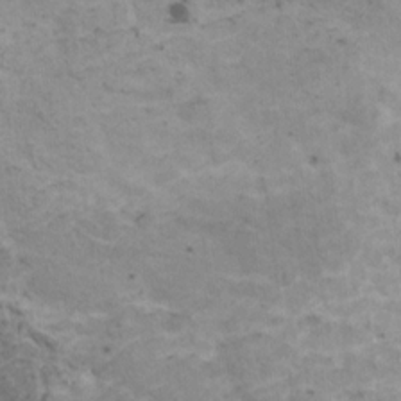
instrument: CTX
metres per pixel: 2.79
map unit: HNhu
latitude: 1.2537
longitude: 2.8785
